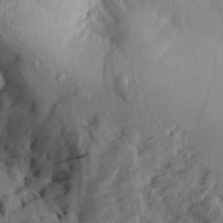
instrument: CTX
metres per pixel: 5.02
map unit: Aa
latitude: 29.9150
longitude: -135.3859
